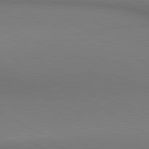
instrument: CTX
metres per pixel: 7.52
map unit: lApd
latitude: 80.7813
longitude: 147.3698
